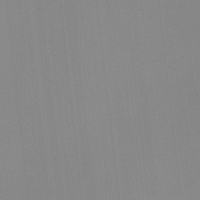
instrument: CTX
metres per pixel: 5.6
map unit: Hto
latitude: -11.4643
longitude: -38.0444
